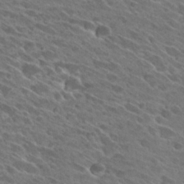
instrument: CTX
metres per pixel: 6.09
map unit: Hto
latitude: 27.2726
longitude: -42.2523
